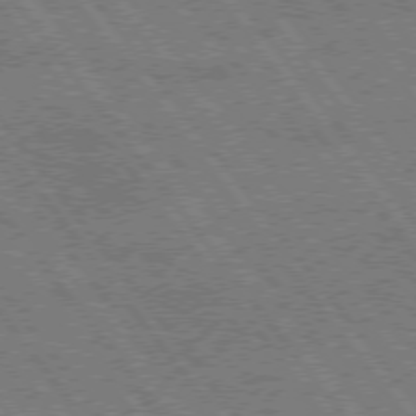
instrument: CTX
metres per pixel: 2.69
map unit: Hpe
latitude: 74.6302
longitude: -149.9339
